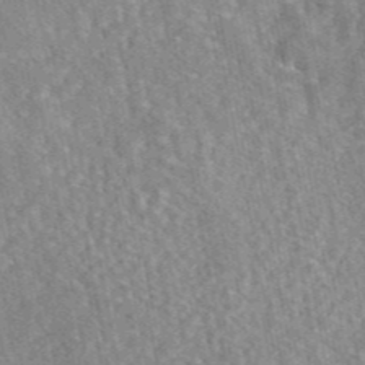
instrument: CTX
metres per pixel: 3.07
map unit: eAb
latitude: 45.4993
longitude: 107.0676
